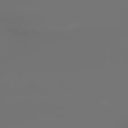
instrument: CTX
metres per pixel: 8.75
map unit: lApd
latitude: 79.2726
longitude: 177.9745
